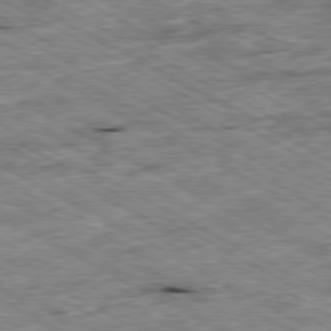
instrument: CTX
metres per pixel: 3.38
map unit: Ap
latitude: -80.2551
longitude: -85.0270
